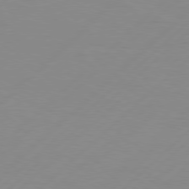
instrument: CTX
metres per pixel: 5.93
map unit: Hpe
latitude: 77.6882
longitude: -131.2537
